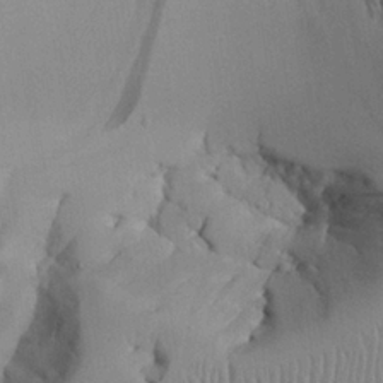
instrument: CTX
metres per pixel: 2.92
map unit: Aa
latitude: 24.9891
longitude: -128.8191
